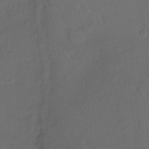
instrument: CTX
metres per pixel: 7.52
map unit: Ht
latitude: -7.5399
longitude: -37.4993
